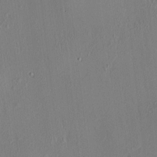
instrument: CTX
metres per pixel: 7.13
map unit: HNhu
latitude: 7.3671
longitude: 14.7652
